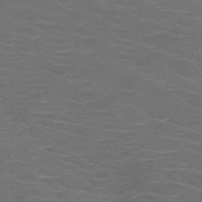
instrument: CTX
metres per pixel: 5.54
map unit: HNb
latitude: -49.2376
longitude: -46.5357
